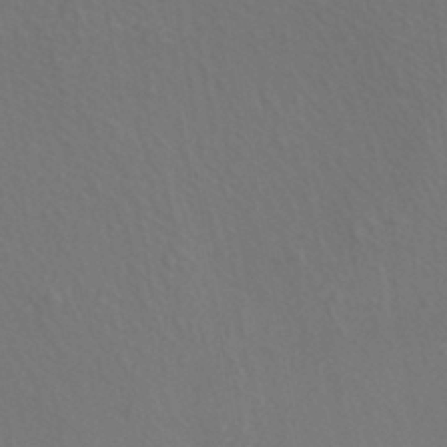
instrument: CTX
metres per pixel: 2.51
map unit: HNhu
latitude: -41.2754
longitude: 101.2564
